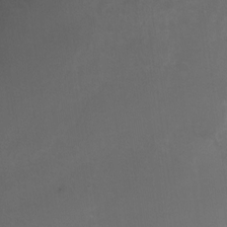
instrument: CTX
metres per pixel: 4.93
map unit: Nhu
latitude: -24.4818
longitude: -71.0647
